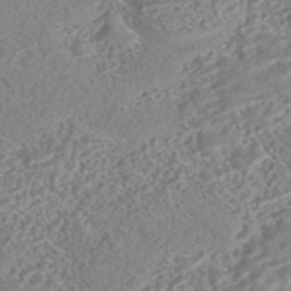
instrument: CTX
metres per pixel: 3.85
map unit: HNhu
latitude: -44.1417
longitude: 100.4251
